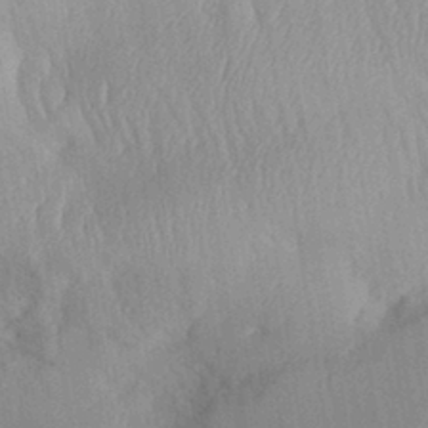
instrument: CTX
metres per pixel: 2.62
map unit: Aa
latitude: 30.4979
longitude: -144.4223
